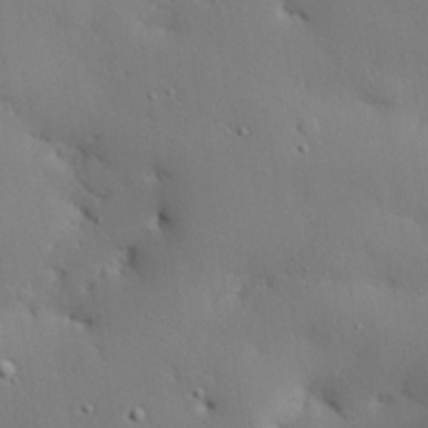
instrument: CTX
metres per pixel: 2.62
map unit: eHh
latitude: 28.6301
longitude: -82.5545
